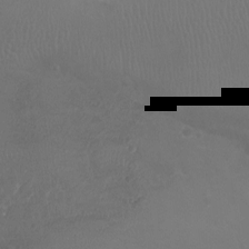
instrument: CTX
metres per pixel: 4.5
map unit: Ht
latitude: -6.5384
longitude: -21.1592
